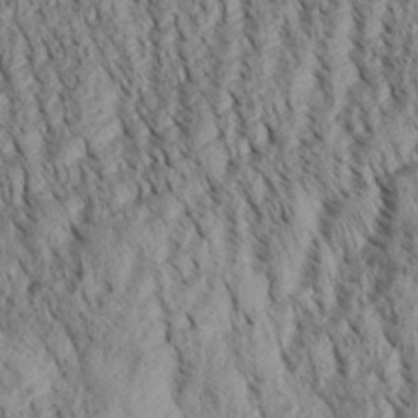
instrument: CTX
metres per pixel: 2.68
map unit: Aa
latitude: 30.4601
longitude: -138.1389
